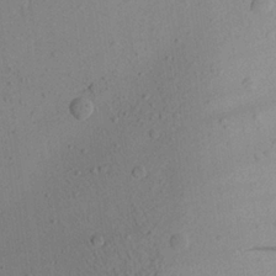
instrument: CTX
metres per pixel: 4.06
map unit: Aa
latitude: 24.6301
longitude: -144.6112
